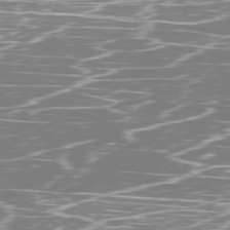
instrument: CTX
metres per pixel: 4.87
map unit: Ap
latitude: -79.5021
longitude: -71.6505
